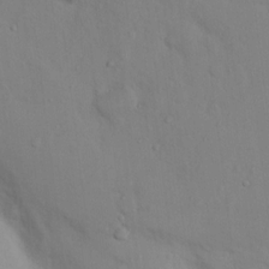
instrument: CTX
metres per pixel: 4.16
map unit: Nhu
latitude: 11.3293
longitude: -26.5357
